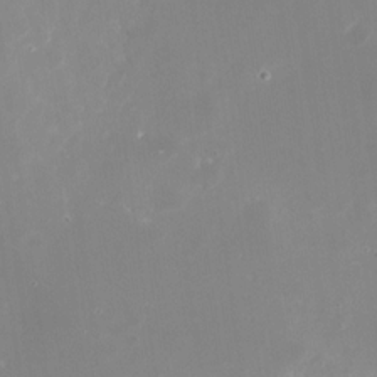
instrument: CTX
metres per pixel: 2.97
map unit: Nhu
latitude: -28.8030
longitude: -68.9703
